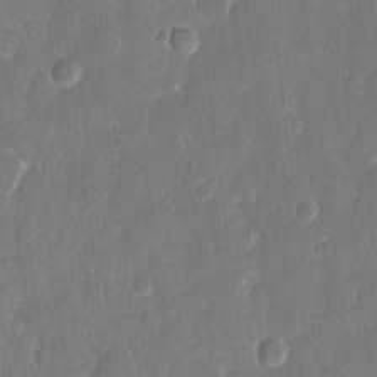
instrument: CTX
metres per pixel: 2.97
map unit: eHh
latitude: 13.0459
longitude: -70.6112
